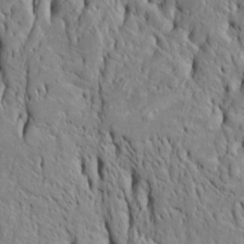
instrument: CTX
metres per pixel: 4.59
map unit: Htu
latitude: -4.9352
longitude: 152.3117
